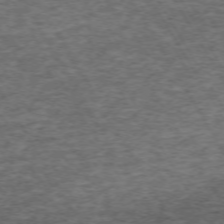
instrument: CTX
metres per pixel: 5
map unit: Hpe
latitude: -71.9367
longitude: 13.9367
